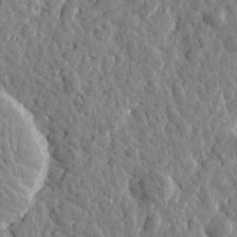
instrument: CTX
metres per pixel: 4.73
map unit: Htu
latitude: -0.3873
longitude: -178.6491
